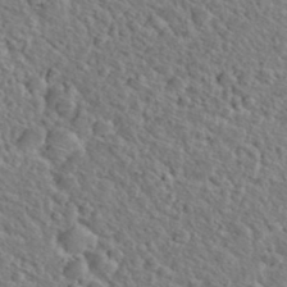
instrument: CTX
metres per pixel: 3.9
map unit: Hto
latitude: 36.0444
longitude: -49.5749
